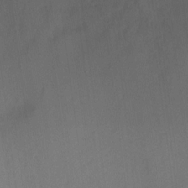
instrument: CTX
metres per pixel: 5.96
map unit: Ht
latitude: -6.2550
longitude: -37.4616
